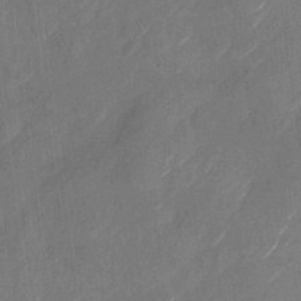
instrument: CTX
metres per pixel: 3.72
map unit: Nhu
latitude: -28.1039
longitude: -72.8569
